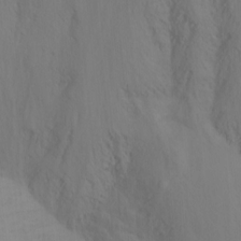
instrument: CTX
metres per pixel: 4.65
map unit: Nhu
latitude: -15.5399
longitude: -55.3670
